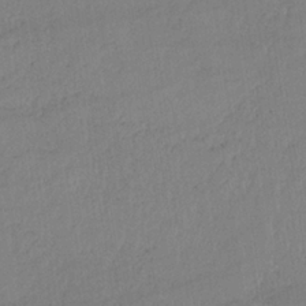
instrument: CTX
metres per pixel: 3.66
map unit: HNb
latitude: -33.8612
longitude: 63.9367
